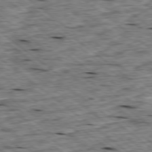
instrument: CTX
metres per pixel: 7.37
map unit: Ap
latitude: -79.0486
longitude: -88.6680
